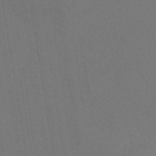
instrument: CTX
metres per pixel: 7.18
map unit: lHb
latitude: -43.0297
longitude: 68.6896
